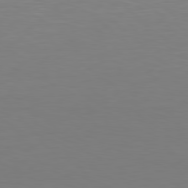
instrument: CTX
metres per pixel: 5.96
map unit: Hpe
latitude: 78.4034
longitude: -121.5371
